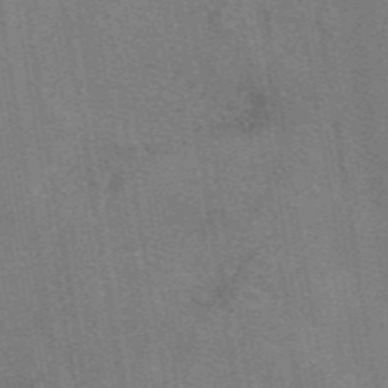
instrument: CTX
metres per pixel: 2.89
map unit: eAb
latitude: 47.0837
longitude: 114.7085
